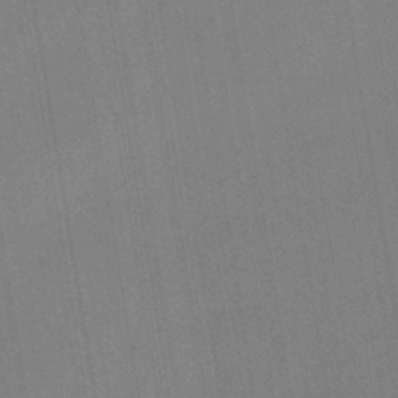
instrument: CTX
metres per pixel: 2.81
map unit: lHb
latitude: -39.9178
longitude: 73.0297
